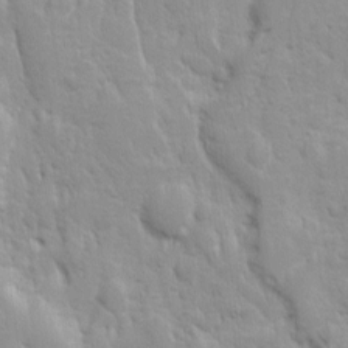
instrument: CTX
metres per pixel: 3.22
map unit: Ave
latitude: 9.9528
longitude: -104.5168
